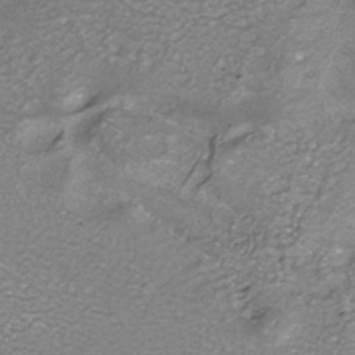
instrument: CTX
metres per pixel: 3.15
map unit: ANa
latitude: -36.1039
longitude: 95.1242
